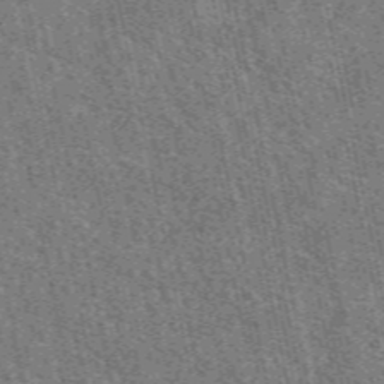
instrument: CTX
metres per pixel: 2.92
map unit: eAb
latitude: 51.6127
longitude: 114.6140
